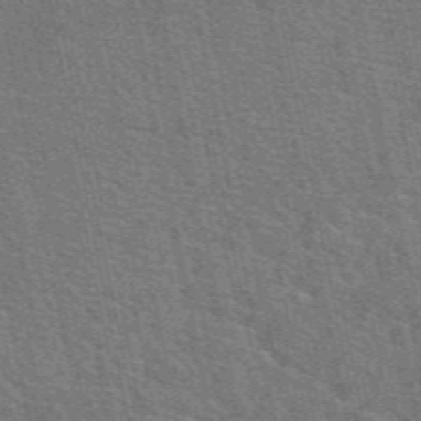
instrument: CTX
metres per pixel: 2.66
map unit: eAb
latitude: 49.5371
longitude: 114.1039
